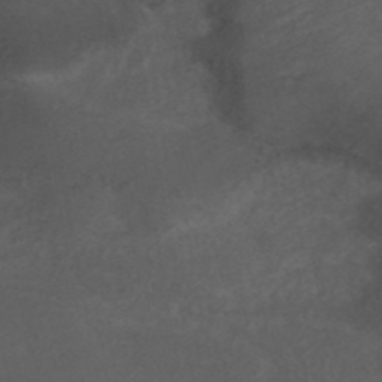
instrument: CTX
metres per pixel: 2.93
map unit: ANa
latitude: 42.1956
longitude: 28.2362
